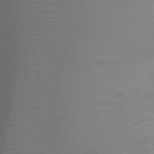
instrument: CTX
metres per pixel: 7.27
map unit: Ht
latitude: 2.1200
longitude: -25.7260
